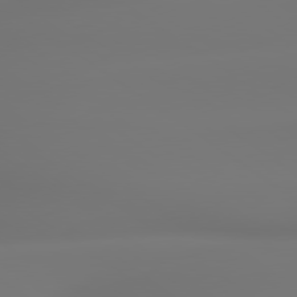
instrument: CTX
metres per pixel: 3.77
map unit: lApd
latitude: 79.3482
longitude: -136.7058
